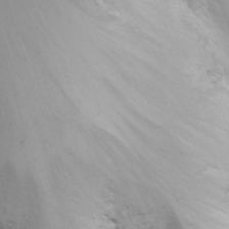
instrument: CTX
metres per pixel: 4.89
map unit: Nhu
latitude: -7.9367
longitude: -72.6302
